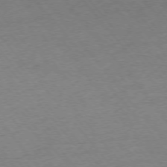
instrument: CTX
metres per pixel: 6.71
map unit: Ap
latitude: -75.9367
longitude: -94.9703
